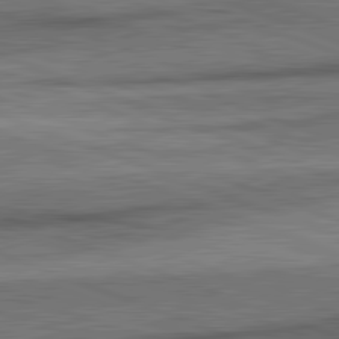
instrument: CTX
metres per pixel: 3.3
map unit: lApd
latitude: 82.2900
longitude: -161.6883
